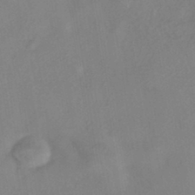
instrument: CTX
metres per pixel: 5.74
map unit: eHh
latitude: -41.5588
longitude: 119.1431
